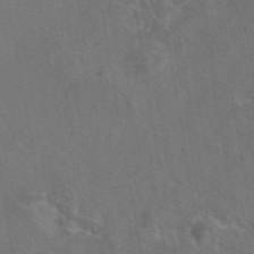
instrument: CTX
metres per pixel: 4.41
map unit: eAb
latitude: 46.6113
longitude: 109.2376
